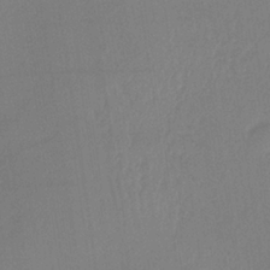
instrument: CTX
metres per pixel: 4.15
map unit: HNb
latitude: -33.9367
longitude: 63.7288
